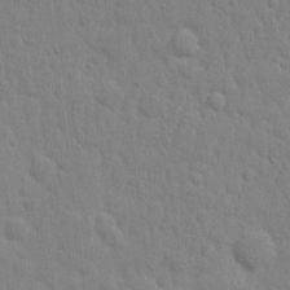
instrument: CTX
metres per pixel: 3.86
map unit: eHh
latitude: 6.4412
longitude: -72.2334
